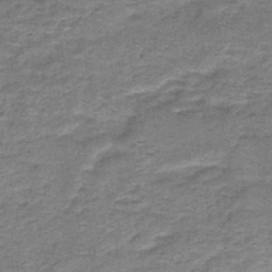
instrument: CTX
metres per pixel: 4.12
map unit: HNb
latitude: -48.2362
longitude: -38.6679
